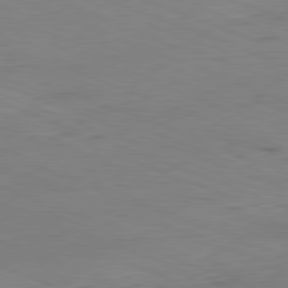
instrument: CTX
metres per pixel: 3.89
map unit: Ap
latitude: -82.0472
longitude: -80.0633
